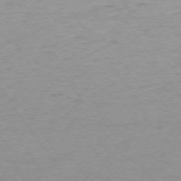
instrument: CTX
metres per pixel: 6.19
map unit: Ap
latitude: -74.7464
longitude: -85.5749
